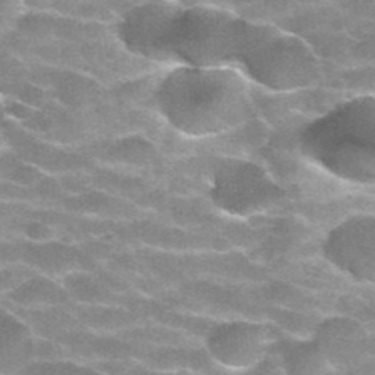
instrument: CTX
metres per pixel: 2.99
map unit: Hto
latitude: 35.5182
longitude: -52.8380
